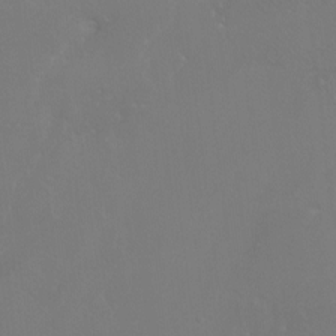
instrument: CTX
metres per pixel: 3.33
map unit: Htu
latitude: -7.6722
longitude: -33.2915
